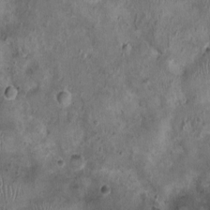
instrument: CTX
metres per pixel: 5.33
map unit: Nhu
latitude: 0.4412
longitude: -15.5938
